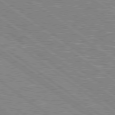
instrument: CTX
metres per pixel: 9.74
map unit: Hpe
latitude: 78.7247
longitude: -164.4034
